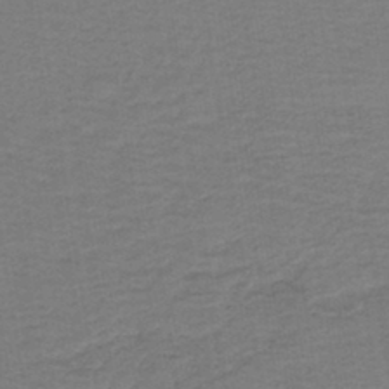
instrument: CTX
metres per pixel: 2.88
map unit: lHb
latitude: -42.5762
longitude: 53.3509
